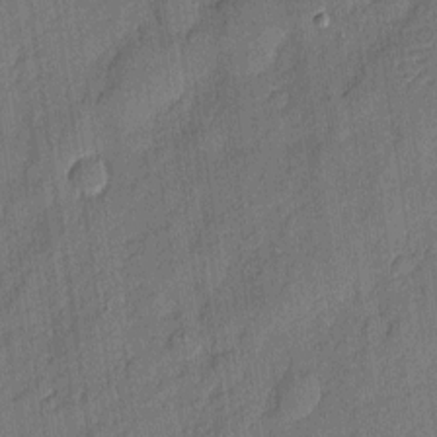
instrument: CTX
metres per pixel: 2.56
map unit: eHh
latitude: 5.8961
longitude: -75.5938
